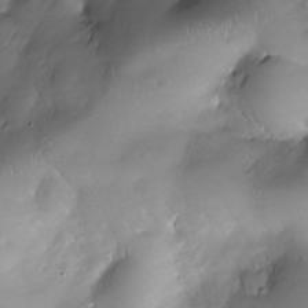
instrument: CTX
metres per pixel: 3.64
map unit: Nhe
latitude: -31.1053
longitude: -139.7827
